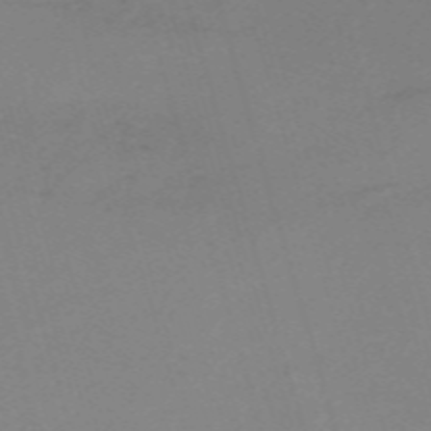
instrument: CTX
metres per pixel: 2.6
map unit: eHh
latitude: -61.5210
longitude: 50.7085
